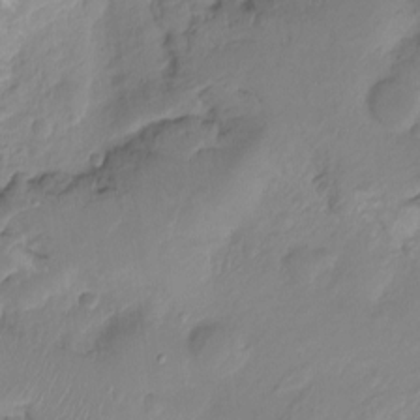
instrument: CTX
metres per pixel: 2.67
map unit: Nhu
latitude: -8.7463
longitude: -43.6694
